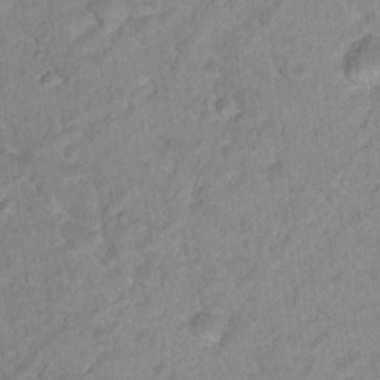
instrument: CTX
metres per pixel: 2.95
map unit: Nhu
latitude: 17.1214
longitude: -32.1200
